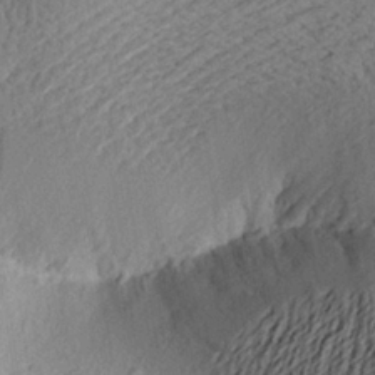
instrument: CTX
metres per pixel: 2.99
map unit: Aa
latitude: 23.9717
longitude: -150.1955
